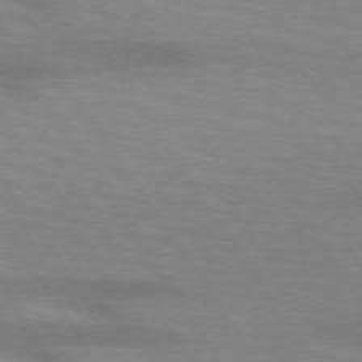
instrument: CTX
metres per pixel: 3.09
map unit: lApd
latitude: 73.5372
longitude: -53.9339
